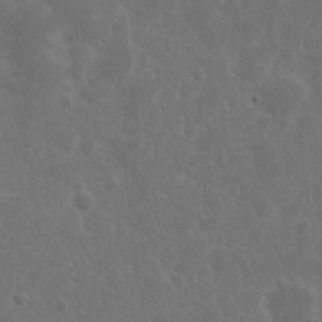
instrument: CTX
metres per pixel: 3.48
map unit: Nhu
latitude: 14.9325
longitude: -73.4616
